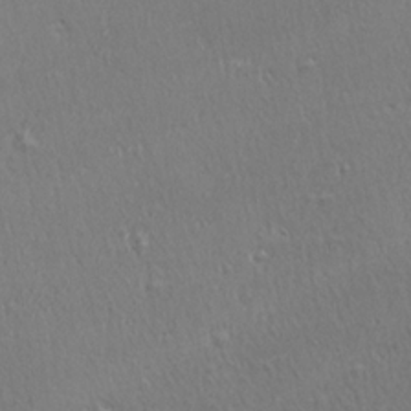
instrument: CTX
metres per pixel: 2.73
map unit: Ave
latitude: 22.3656
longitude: -136.2523
